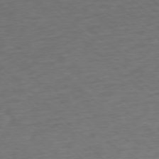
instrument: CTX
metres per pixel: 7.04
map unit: Ap
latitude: -77.4454
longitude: -93.4615
